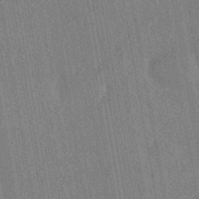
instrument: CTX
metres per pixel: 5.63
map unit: HNhu
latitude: -42.7463
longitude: 96.4818
